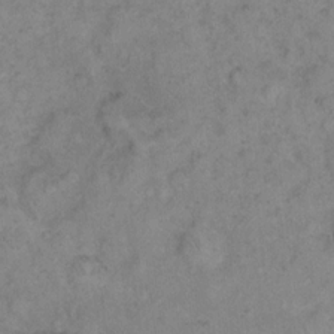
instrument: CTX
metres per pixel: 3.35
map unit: eHh
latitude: 16.8758
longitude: -63.7639
